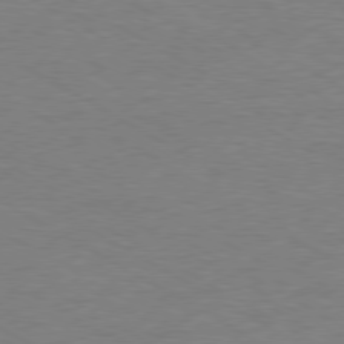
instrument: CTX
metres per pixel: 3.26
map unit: Ap
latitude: -80.1984
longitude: -86.7624
